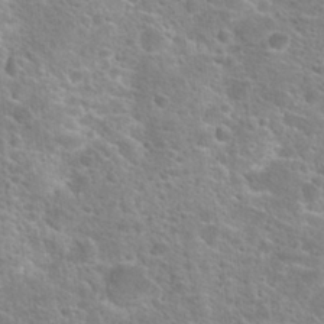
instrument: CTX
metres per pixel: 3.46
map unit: Hto
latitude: 25.0836
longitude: -48.9136
